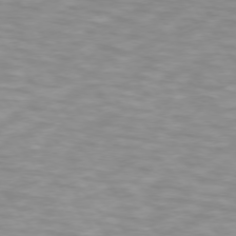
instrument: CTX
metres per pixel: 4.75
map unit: lApd
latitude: 74.3089
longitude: -59.8205
